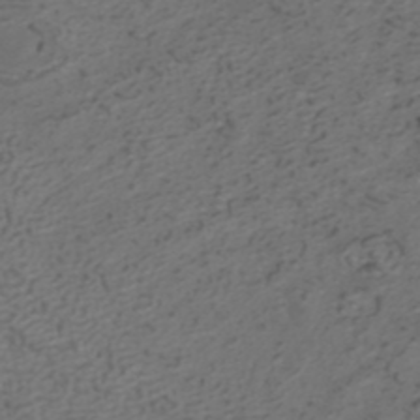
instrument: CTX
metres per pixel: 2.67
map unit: ANa
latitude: 41.9150
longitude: 27.9178
